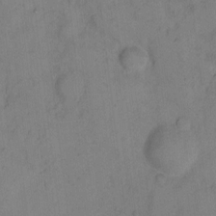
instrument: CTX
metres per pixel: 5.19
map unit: Hto
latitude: 8.5357
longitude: -58.6680
